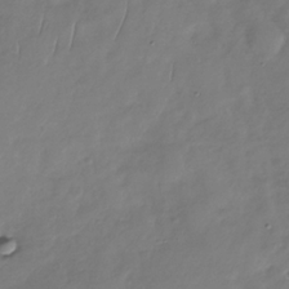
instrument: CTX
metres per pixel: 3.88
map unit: Nhu
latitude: -29.8422
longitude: -58.9892
